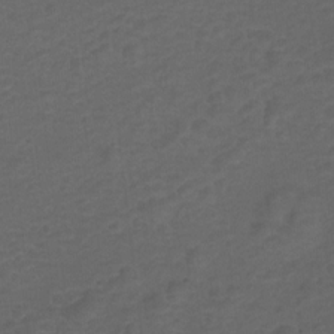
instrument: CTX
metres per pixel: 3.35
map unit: Hto
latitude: 4.9703
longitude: -32.4790
